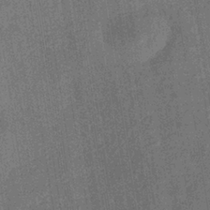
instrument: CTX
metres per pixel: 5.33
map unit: eHb
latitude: -35.5399
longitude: 80.8408
